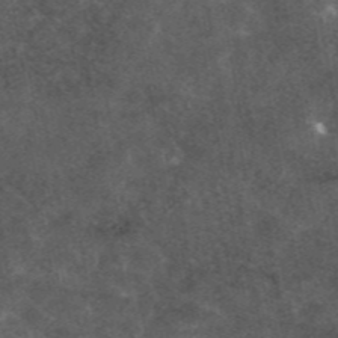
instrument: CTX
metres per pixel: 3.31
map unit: eAb
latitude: 45.4615
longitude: 122.5574
